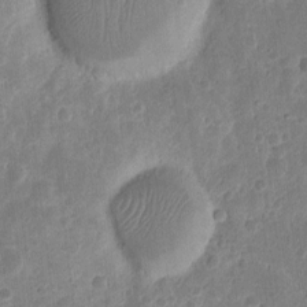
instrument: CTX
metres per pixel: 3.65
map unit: eHh
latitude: 9.8583
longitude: -72.1578
